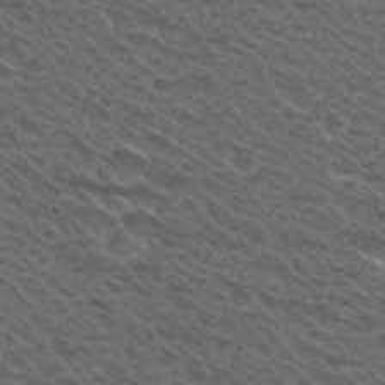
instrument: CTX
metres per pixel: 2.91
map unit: Hto
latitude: 29.7827
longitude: -47.6127
